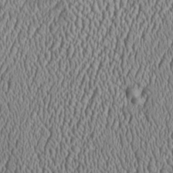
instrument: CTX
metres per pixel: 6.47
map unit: Htu
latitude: -6.7463
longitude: 157.2565
